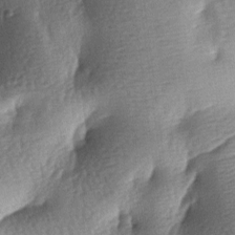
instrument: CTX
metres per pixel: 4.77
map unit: lAa
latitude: -7.7666
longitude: -127.9339
